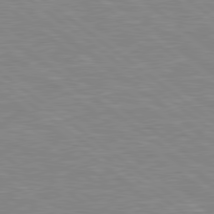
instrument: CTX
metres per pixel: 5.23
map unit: Hpe
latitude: 78.9892
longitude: -121.3482
